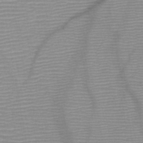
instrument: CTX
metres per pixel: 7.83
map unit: HNb
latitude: -46.6518
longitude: -41.1214
